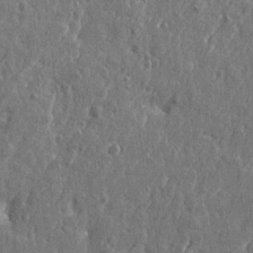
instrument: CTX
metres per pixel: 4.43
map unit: Htu
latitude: -5.2565
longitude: 179.5399
